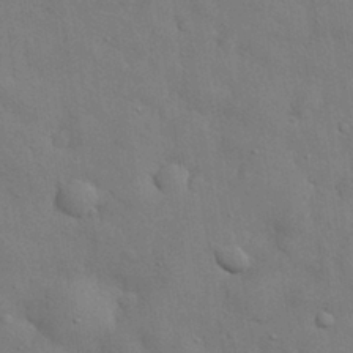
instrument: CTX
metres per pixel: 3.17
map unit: eHh
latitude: 29.5749
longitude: -76.0255
